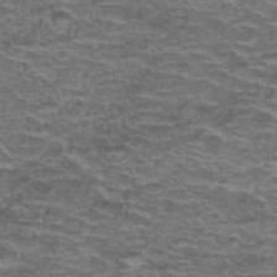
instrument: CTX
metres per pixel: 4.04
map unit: Hto
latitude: 38.1578
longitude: -42.9325
